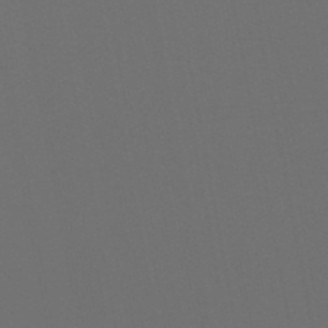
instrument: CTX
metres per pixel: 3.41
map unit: HNb
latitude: -47.8422
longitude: 56.0094
